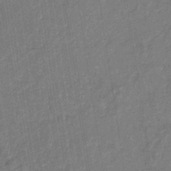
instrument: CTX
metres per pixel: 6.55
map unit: eHb
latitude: -34.3684
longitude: 74.7841
